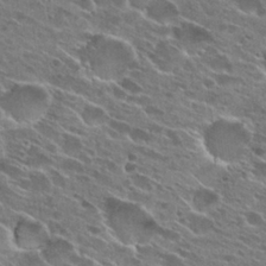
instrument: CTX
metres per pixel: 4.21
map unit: Hto
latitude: 26.9325
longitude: -44.4223
